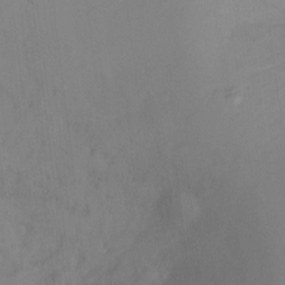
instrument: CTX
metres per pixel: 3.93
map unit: Hto
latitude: -14.2551
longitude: -43.1970
